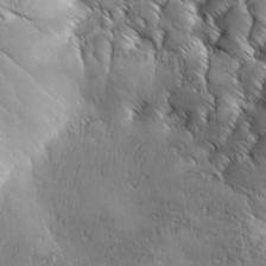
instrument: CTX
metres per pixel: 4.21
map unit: Ave
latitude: 1.3670
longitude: -114.0633
